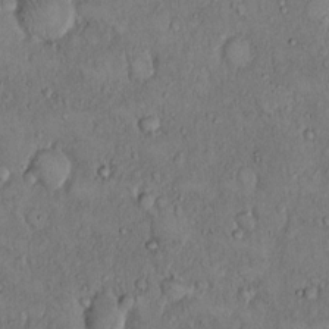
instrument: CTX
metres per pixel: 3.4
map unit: Hto
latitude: 9.6316
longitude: -59.8961
